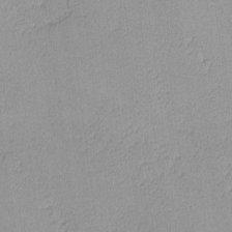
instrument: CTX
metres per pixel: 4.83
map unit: lHvf
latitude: -14.5385
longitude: -102.5357
